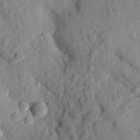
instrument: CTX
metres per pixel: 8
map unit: Aa
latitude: 25.1781
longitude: -150.3845
